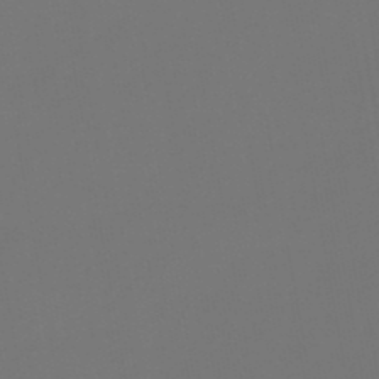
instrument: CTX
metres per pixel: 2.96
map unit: lHb
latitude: -47.7099
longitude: 71.2754
